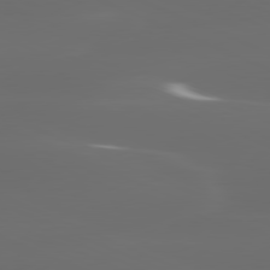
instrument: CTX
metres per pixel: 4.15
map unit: lApd
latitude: 80.3467
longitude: -118.4790
